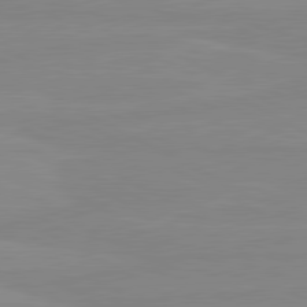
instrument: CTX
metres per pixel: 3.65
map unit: lApd
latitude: 80.7624
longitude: -177.0080
